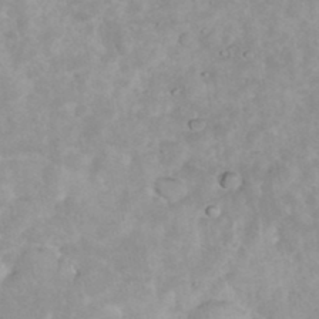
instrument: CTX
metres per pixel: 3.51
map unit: eHh
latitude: 35.2914
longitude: -62.7247
